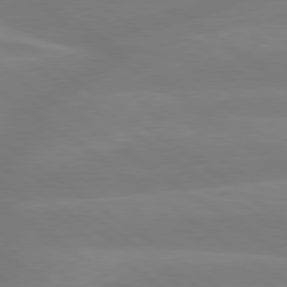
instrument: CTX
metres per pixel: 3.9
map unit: lApd
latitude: 79.4805
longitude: -149.0836
